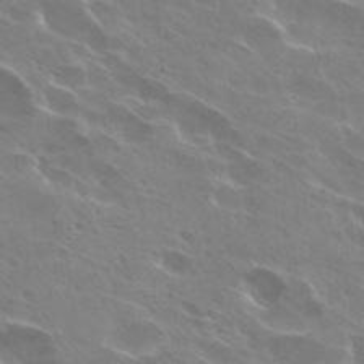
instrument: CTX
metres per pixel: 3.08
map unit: Hto
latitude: 27.6505
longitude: -40.7624
